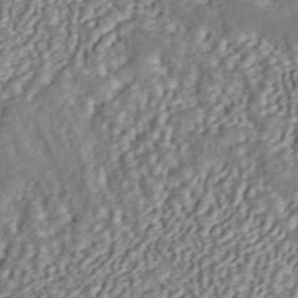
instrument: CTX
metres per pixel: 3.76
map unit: ANa
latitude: 45.5938
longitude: 37.0486
